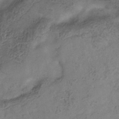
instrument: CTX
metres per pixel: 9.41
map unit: Hve
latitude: -34.1228
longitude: 89.6722
